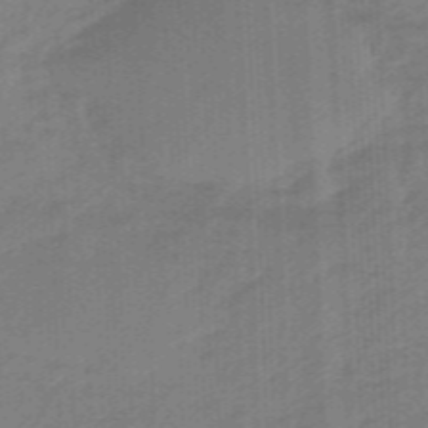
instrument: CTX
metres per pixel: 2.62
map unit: eHb
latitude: -46.1417
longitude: 83.6155
